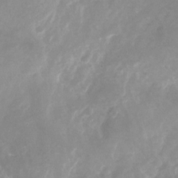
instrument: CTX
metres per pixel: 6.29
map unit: Nhu
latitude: -24.3873
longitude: -69.9150
